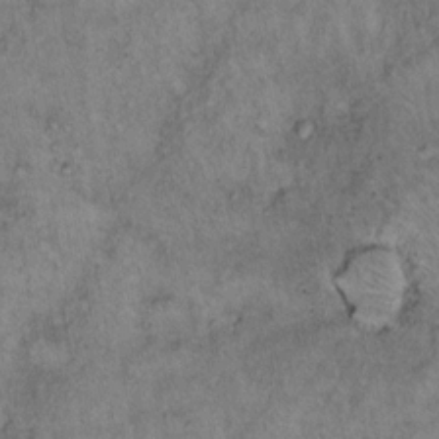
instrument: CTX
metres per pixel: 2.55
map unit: Hto
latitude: 12.3845
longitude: -58.6868
